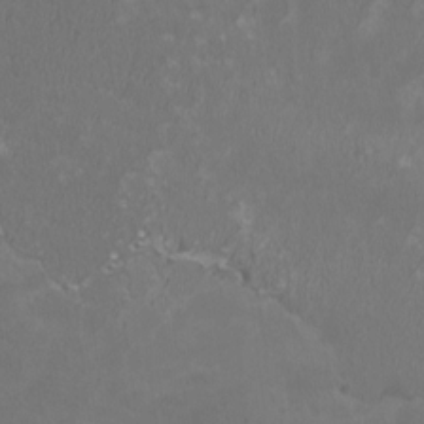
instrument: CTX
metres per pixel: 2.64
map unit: HNhu
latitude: 0.3845
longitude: -1.9717
